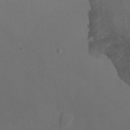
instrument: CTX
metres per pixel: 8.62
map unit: Ht
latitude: -0.4818
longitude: -17.5938
